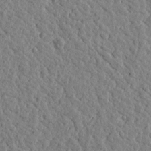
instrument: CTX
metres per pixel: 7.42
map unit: Htu
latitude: -0.5007
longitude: -178.6869
